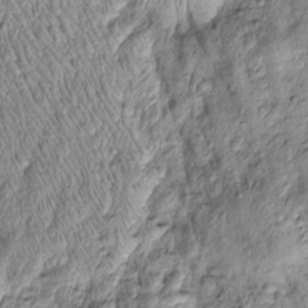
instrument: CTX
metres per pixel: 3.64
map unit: Htu
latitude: -4.9919
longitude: 159.7855
